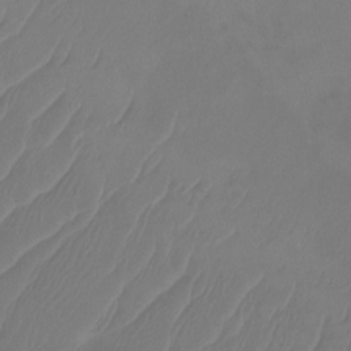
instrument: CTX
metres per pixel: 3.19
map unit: Htu
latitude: -14.3496
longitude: -49.4804
